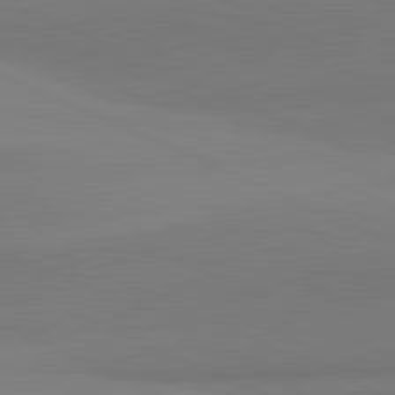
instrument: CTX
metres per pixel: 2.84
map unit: lApd
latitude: 81.8583
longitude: 151.1620
